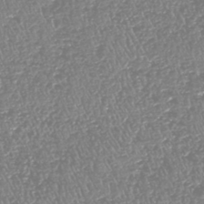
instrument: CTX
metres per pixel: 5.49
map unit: HNhu
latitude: -48.1417
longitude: 29.5021
